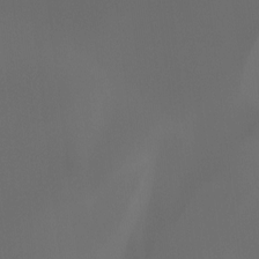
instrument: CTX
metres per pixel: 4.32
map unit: Htu
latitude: -13.1620
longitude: -71.0647
